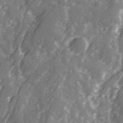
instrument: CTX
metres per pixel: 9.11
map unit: Ave
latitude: 22.0444
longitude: -132.4790
